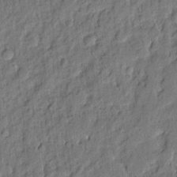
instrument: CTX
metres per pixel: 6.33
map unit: eHh
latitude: 4.5357
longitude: -77.2537
